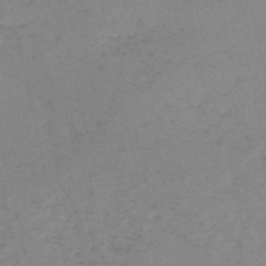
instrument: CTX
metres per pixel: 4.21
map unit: HNb
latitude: -54.5952
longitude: -42.0822
